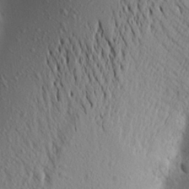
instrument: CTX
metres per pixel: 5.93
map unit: Aa
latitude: 18.4412
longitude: -148.4034
